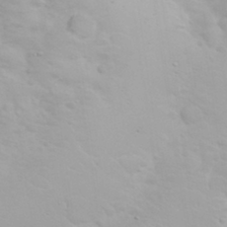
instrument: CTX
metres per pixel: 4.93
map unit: eHh
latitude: 31.8206
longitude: -60.9702
